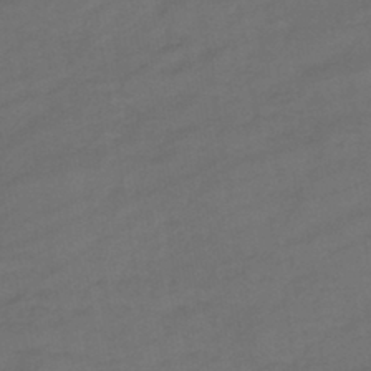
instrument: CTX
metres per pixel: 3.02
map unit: lHb
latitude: -43.4454
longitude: 74.8219
